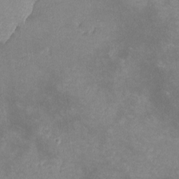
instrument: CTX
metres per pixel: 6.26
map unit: lHvf
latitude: -13.6344
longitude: -102.3467
